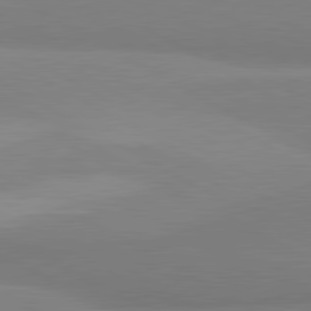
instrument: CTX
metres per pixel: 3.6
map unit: lApd
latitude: 81.3293
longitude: 159.5777
